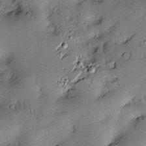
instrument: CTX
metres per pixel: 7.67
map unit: Hve
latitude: -10.3306
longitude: 175.7855
